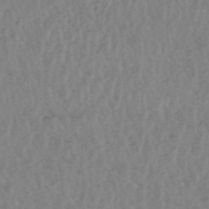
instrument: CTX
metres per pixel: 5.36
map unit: HNhu
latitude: -48.2929
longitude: 30.5196
